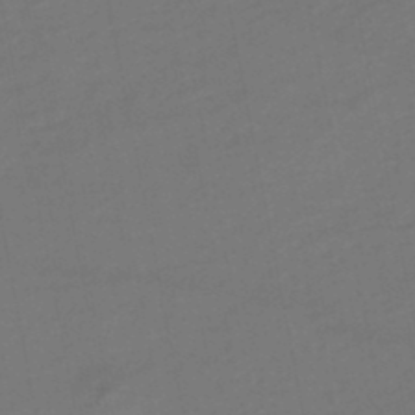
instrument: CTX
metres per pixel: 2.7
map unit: HNhu
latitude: -48.4062
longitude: 100.5573
